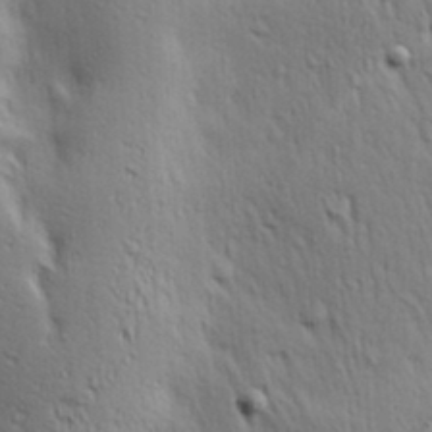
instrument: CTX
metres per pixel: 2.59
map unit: Hve
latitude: 23.5182
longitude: -97.0458
